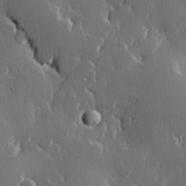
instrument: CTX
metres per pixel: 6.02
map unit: Hve
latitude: 22.8947
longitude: 146.2550
